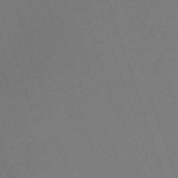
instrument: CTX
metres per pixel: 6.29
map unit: eHh
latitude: -62.5573
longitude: 53.6721
